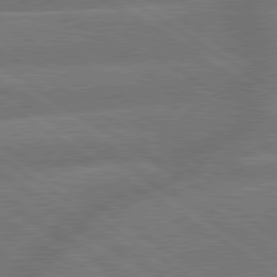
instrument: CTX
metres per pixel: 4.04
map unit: lApd
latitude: 79.6505
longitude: -165.0081
